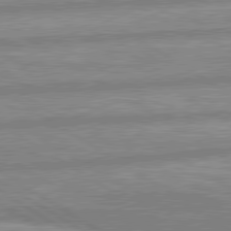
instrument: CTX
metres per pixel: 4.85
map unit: lApd
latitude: 80.1956
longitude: -165.0269
